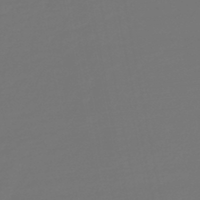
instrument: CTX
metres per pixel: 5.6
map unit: HNb
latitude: -46.9164
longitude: 55.6722
